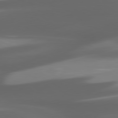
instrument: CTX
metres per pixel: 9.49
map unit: lApd
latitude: 80.0444
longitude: -144.4412
